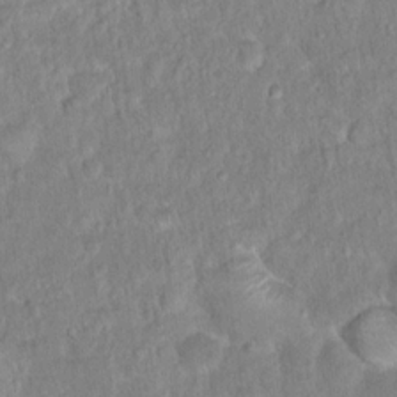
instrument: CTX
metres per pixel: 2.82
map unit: Hto
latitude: 16.2900
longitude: -40.9135
